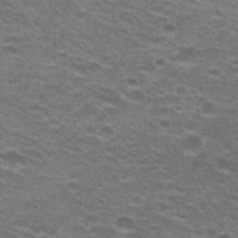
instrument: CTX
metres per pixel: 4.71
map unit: Hto
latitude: 26.0822
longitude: -29.6694
